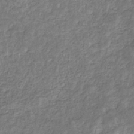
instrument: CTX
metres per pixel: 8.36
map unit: eHb
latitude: -32.3496
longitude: 73.3132
